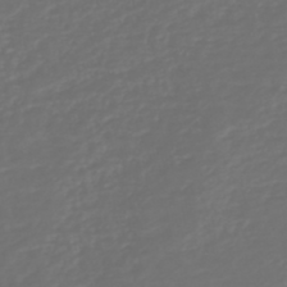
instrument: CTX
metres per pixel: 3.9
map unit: HNb
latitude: -47.5966
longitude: 54.7652
